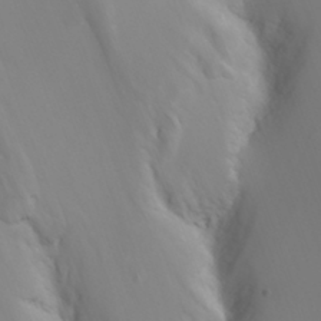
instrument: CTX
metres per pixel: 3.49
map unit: Nhu
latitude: -4.8408
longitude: -72.8380
